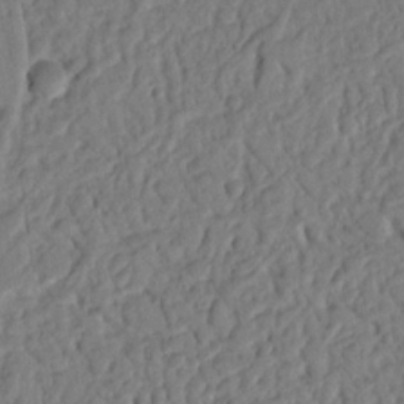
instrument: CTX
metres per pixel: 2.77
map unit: Nhu
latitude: 20.7624
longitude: -77.1781
